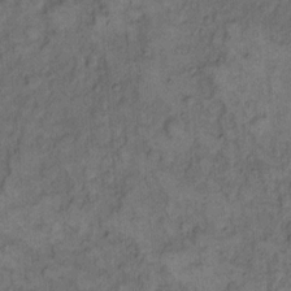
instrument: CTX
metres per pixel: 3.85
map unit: eHh
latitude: 13.3482
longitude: -64.6679
